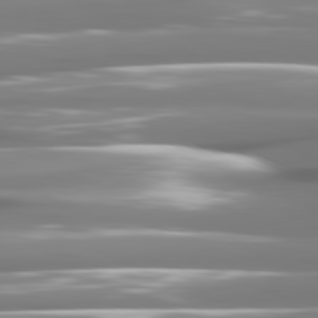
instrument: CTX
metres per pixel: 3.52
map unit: lApd
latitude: 81.2915
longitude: -141.8016
